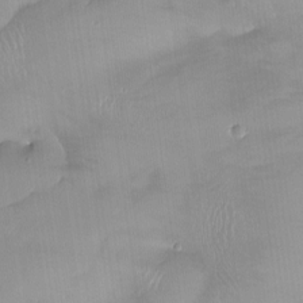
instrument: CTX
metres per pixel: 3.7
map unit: Htu
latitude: -13.3132
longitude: -49.8205
